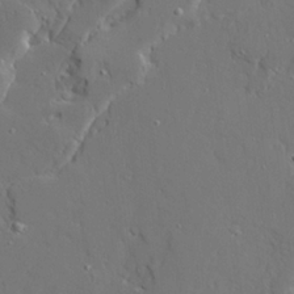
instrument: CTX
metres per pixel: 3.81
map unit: Ave
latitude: 22.7624
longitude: -129.6505
